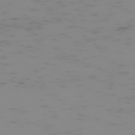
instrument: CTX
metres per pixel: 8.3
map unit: Hpe
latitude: -73.2187
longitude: 6.3495
